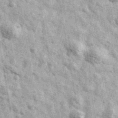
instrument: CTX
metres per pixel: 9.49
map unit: Ave
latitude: 40.8002
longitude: -106.5357
